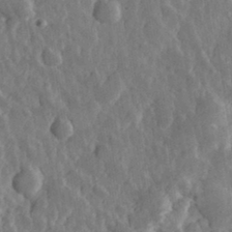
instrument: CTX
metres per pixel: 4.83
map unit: eHh
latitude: 31.9339
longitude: -79.6883
